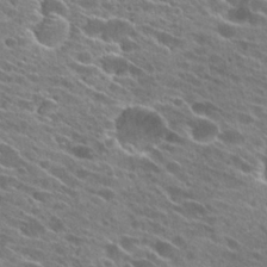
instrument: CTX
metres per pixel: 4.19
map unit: Hto
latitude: 24.8757
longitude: -41.7638
